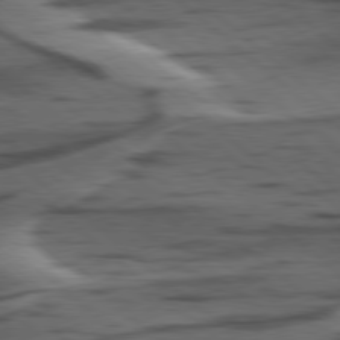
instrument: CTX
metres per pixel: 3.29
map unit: lApd
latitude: 78.7813
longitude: -49.3860
